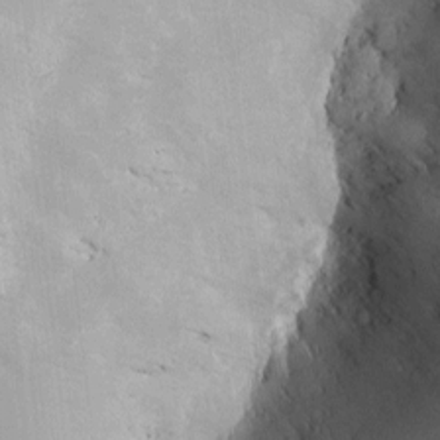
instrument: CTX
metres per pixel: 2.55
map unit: Htu
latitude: -6.7085
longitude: 158.3684
